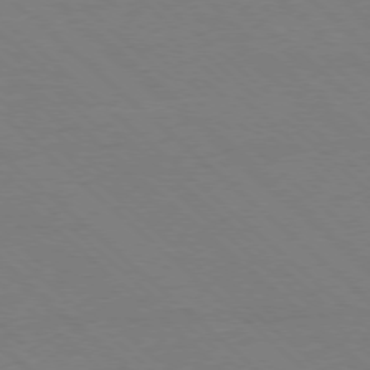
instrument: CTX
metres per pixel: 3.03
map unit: Ap
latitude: -78.1228
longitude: -84.8002
